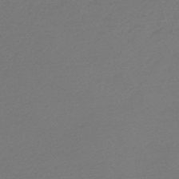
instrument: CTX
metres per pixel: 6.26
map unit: HNb
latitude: -47.5210
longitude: 57.7100
